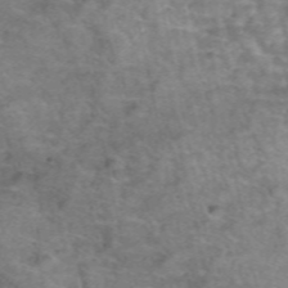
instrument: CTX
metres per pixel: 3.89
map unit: Hto
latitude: 39.7638
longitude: -41.8394
